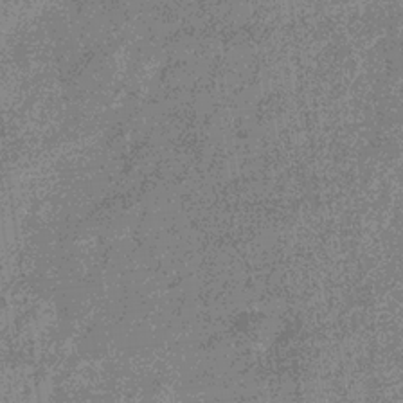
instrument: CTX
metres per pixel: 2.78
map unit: eHb
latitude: -32.5385
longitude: 75.5777
